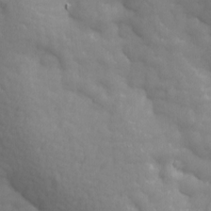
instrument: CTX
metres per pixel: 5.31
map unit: Ave
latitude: 13.7072
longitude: -105.3860
